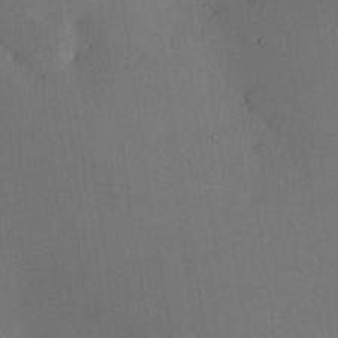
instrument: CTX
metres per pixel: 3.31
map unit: HNhu
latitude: 9.3104
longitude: 15.8990
